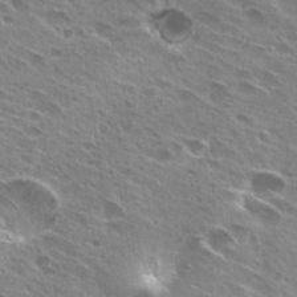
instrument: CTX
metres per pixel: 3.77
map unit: Hto
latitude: 28.4412
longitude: -44.5923
